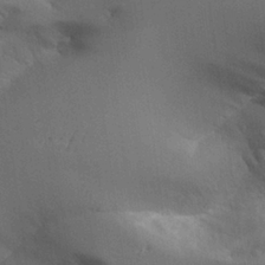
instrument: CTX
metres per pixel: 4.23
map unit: Aa
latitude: 25.8772
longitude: -127.8772
